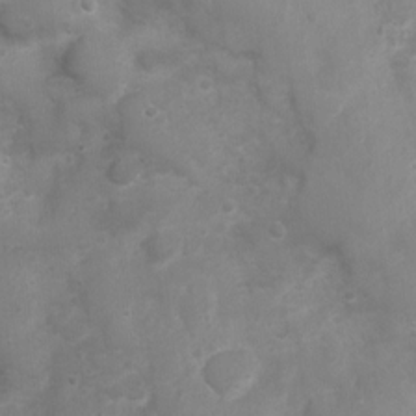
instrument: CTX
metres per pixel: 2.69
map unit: Nhu
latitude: 4.8002
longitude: -17.2915
